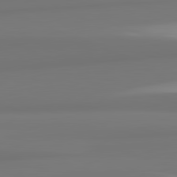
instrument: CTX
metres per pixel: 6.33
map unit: lApd
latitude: 82.2900
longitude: 175.4265
